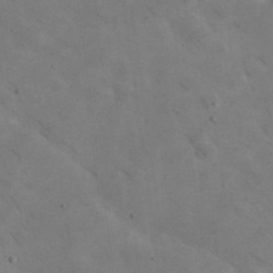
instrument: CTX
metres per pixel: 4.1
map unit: eHh
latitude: 25.1403
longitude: -67.4237
